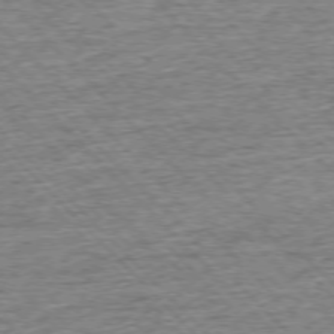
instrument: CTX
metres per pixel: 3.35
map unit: Ap
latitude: -75.9745
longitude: -91.8016
